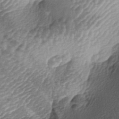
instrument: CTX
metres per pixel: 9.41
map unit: lAa
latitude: -4.4818
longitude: -128.2711
